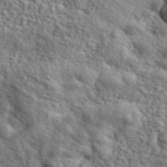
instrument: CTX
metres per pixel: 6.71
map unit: lHvf
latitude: 37.8961
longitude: -87.2348
